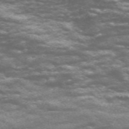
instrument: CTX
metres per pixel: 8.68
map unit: Nve
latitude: -58.7841
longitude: 56.9919
